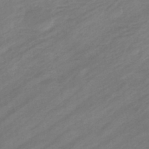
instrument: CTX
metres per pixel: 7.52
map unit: eHb
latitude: -44.4629
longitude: 85.8422
